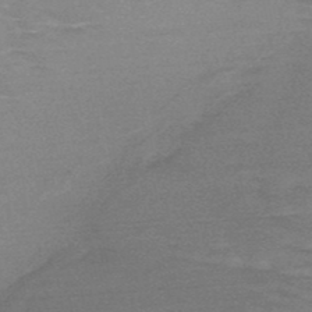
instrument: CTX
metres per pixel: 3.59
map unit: HNb
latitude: -48.5952
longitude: -49.0836
